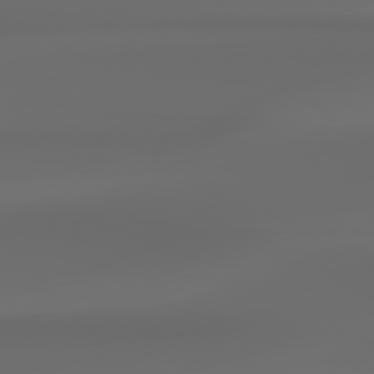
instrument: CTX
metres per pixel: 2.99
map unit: Hpe
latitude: 76.8002
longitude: -133.1781
